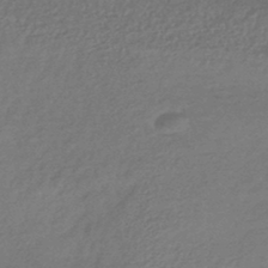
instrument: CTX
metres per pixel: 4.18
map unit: HNhu
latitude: -45.5966
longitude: 93.8044
